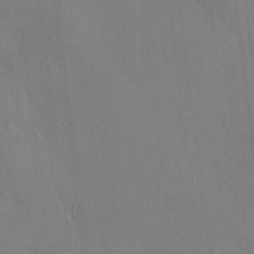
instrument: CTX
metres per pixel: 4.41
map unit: HNhu
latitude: 8.2145
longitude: 15.0298
